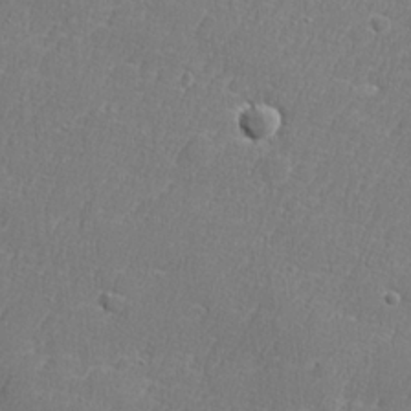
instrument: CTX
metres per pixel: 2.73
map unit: lHvf
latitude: 24.2711
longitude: 141.4832
